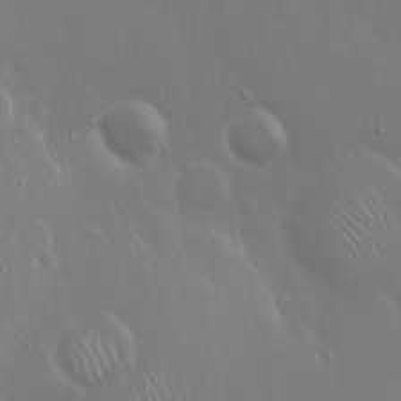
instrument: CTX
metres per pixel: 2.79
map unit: Hto
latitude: 18.3089
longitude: -56.6868
